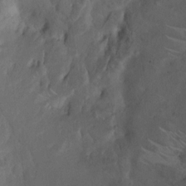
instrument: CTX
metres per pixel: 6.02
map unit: eHh
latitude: 10.3278
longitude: -62.9514
